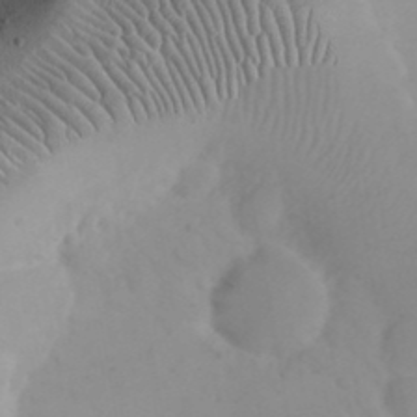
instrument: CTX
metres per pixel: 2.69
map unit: eHh
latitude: 24.2900
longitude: -66.5545
